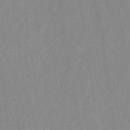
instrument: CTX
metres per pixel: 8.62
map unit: lHb
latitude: -35.1998
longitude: 71.8422
